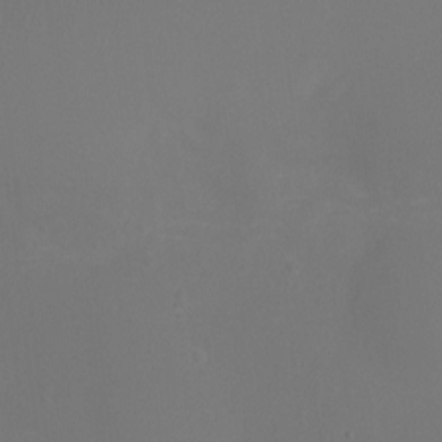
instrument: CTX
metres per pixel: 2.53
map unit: Ht
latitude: -6.3306
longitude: -26.6113
